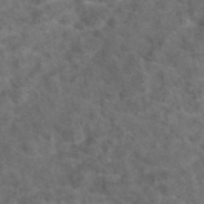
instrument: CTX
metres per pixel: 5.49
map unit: eAb
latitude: 47.9528
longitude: 109.4265
